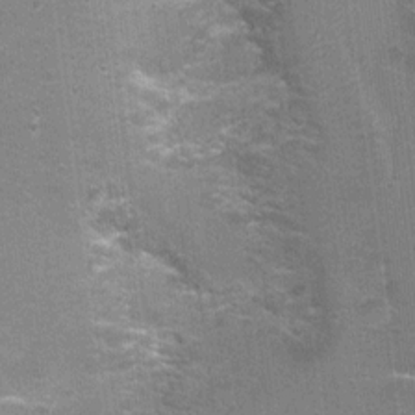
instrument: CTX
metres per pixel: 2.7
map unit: Nhu
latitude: 2.4034
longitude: -17.6127
